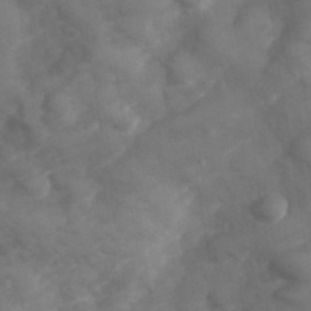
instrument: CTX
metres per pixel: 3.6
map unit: Hve
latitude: 33.3482
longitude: 151.3321
